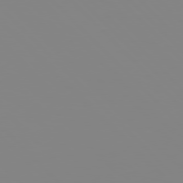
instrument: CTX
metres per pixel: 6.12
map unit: Hpe
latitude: 77.4615
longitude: -161.6127
